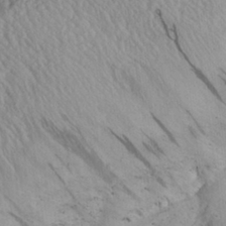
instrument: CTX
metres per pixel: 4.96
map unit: Aa
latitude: 30.5168
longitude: -133.8205
